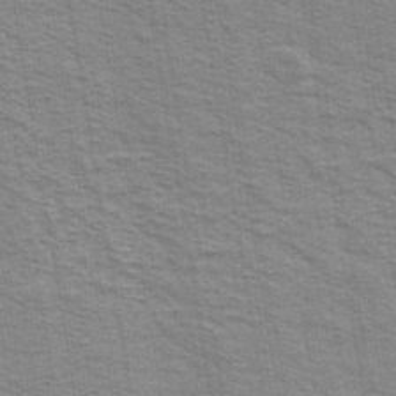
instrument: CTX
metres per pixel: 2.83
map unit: Ave
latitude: 38.8569
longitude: -108.9702
